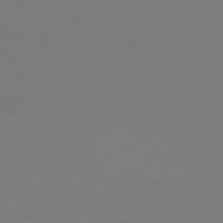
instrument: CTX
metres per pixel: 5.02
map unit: lHb
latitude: -46.8597
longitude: 69.3131
